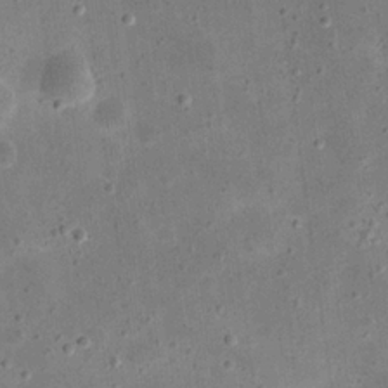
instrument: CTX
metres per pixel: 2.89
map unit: eHh
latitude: 21.4049
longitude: -66.5734
